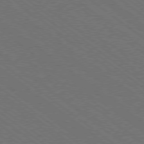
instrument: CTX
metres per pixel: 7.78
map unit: Ap
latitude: -79.2754
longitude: -64.7246
